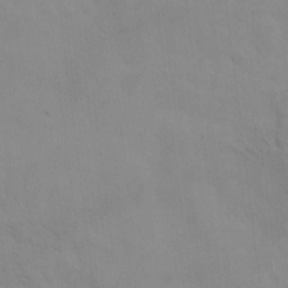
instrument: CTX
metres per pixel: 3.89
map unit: eHh
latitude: -8.2172
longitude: -68.1766
